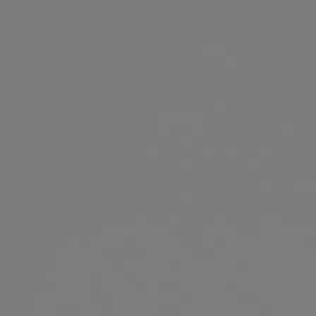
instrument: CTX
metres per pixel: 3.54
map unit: Hpe
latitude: 78.2712
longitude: -162.2523
